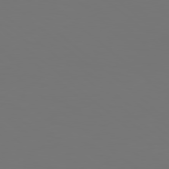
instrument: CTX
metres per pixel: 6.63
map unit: Hpe
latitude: 78.7247
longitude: -163.2915
